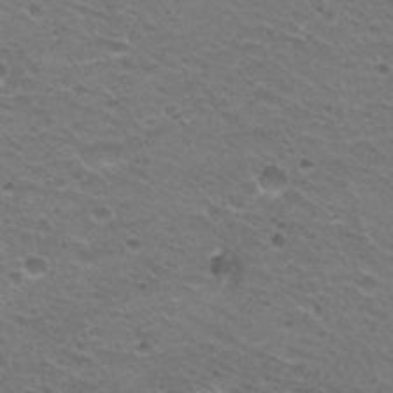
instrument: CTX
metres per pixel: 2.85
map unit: Hto
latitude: 21.1781
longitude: -32.5735
